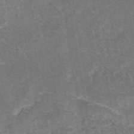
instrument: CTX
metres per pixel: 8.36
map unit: eAb
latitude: 47.9528
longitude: 113.4077
